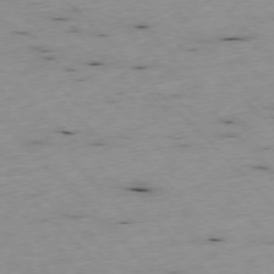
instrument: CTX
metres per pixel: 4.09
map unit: Ap
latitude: -77.0109
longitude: -60.3467
